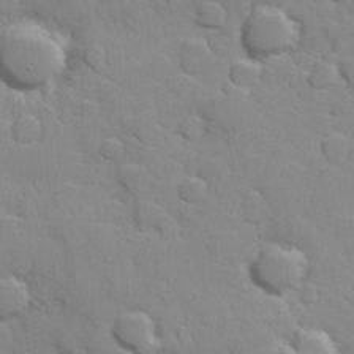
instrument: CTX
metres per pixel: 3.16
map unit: Hve
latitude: 24.0822
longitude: 148.4062
